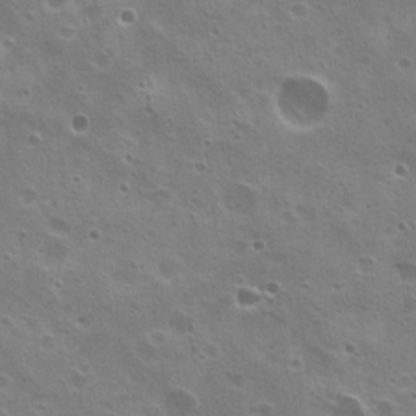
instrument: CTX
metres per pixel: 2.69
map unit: Nhu
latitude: 20.8002
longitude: -31.5560
